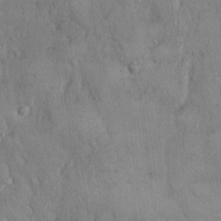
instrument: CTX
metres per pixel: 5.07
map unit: Hto
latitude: 14.9325
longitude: -60.2522
